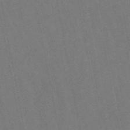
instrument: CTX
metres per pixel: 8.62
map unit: lHb
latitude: -47.3320
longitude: 78.9163
